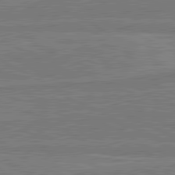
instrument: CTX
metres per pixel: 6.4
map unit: lApd
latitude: 81.0836
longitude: 168.7652
